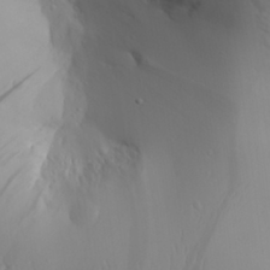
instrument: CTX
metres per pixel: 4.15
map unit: Aa
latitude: 29.8583
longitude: -132.4412
